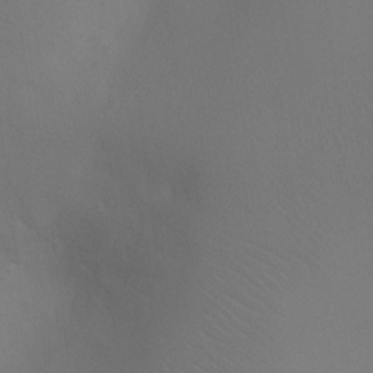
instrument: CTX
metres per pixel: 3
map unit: Ht
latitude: -3.8989
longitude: -25.5182
